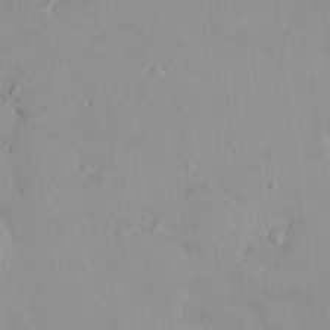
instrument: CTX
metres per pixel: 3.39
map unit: HNhu
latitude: 5.7639
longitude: 2.6707
